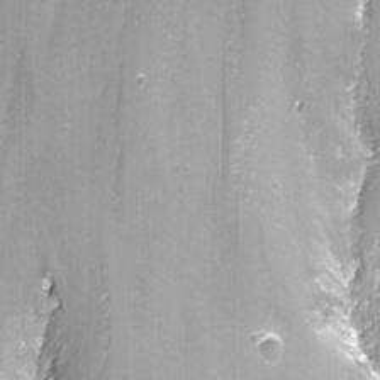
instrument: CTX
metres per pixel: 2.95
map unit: Nhu
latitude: -13.8800
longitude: -65.6694
